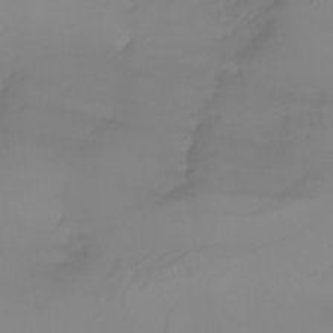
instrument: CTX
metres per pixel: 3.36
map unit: Nhu
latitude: -5.5777
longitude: -94.1578
